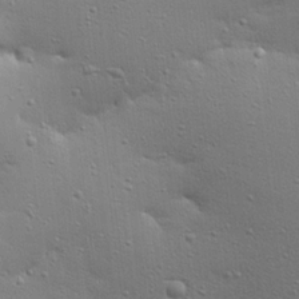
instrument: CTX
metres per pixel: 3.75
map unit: Ave
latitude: 17.8583
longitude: -141.5938
